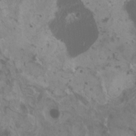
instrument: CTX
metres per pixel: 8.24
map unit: HNhu
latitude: 1.7827
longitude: 0.9920
